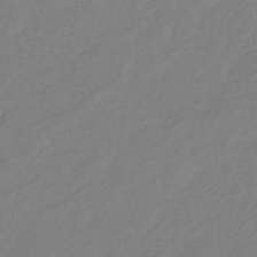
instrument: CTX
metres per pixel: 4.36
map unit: lHb
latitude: -35.0864
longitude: 70.3117
